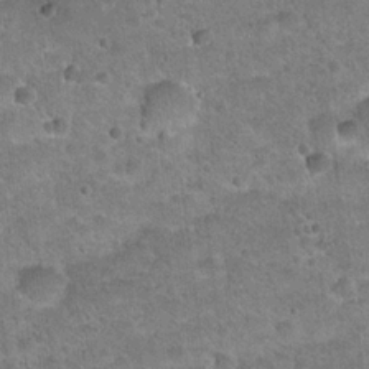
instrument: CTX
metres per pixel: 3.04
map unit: Hto
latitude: 21.2537
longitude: -49.2159
